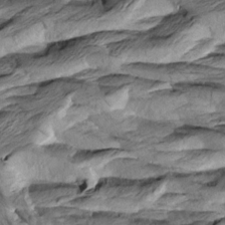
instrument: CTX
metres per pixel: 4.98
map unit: Aa
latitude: 8.2145
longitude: -133.5371
